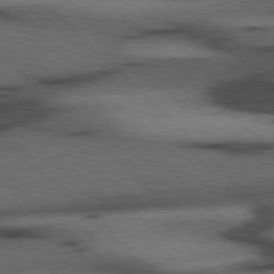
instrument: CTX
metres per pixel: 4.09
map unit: Hpe
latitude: 76.9513
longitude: -155.3104
